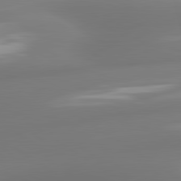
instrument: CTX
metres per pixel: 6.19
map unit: lApd
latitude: 80.8191
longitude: -165.1214
